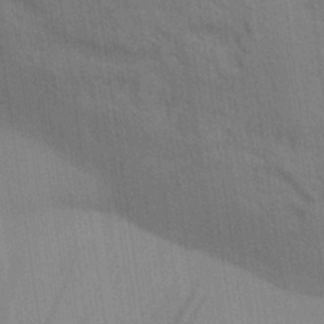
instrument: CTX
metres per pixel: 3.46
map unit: Aa
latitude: 30.6113
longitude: -139.5560
